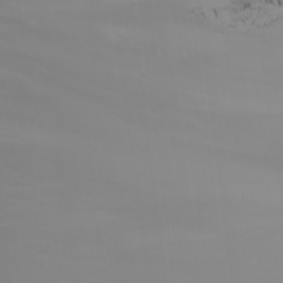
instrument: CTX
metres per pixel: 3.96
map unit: Nhu
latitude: -8.2928
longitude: -82.4034
